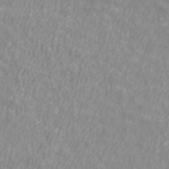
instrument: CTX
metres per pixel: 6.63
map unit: ANa
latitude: 40.5167
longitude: 24.5574
